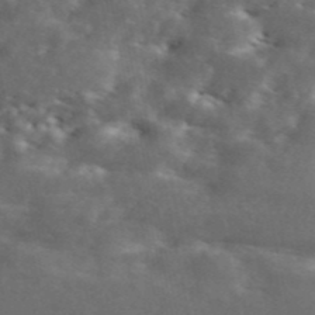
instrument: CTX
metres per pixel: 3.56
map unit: ANa
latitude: 43.8206
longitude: 47.1620
